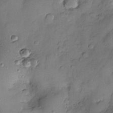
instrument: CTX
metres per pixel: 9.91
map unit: eHh
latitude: -23.4832
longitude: 15.5399
